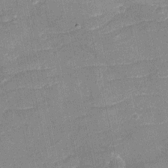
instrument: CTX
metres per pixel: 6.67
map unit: eHh
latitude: -4.0472
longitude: -76.4979
